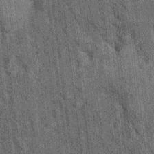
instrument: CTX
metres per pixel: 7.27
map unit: Hto
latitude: 14.6302
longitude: -35.8772
